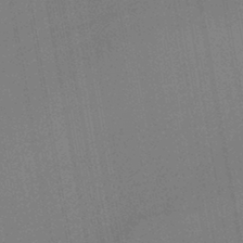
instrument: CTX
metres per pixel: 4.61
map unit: HNb
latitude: -42.2928
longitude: 51.7478
